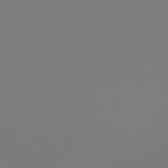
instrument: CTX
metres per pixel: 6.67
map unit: lHb
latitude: -45.6722
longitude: 64.0094
